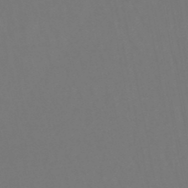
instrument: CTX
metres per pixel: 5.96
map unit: lHb
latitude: -47.5210
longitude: 74.3685
